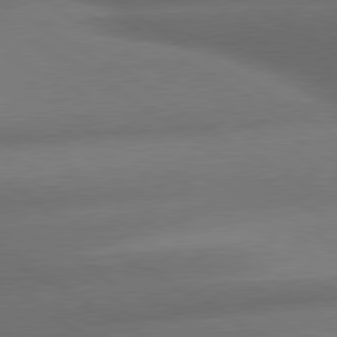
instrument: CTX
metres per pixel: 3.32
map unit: lApd
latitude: 79.8395
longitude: -154.8191
